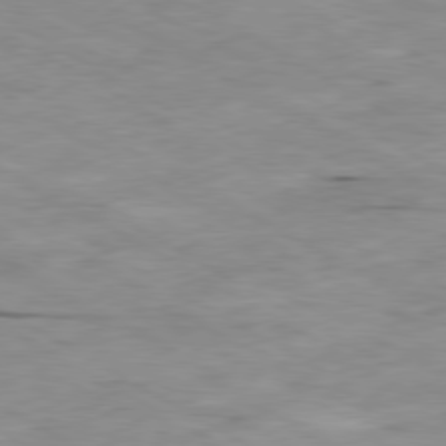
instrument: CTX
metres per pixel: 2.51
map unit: Ap
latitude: -80.4062
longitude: -74.0822
